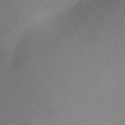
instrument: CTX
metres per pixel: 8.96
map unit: Ht
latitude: -3.3887
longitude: -28.5357
